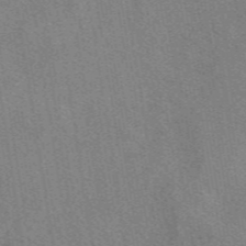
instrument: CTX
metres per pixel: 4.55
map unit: eAb
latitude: 49.1403
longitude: 114.8975
